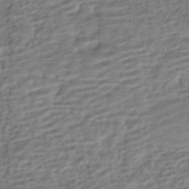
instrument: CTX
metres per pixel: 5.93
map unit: HNhu
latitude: -43.0108
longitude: 101.1431
